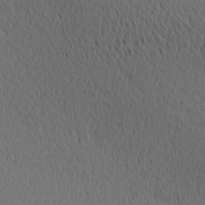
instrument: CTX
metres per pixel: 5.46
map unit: Ave
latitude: 11.5560
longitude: -107.5749
